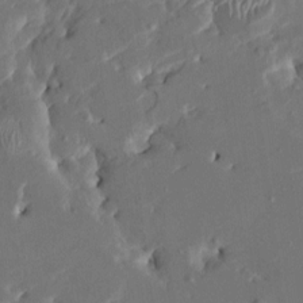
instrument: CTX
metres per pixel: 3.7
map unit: HNhu
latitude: 4.9703
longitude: -5.2159
